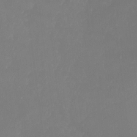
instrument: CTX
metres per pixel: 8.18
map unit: Ht
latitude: -8.5763
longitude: -33.5560
